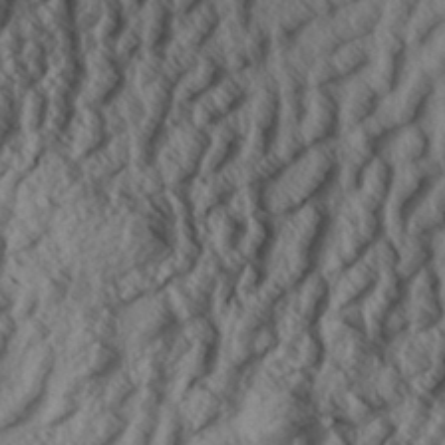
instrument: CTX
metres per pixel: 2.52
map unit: Aa
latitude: 33.8583
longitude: -139.3859
